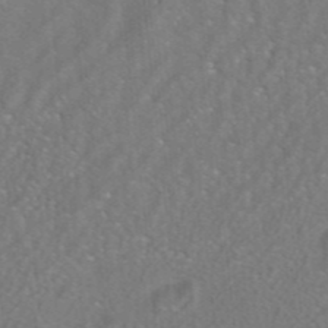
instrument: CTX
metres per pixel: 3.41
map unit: HNhu
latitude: -41.4643
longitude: 106.1039
